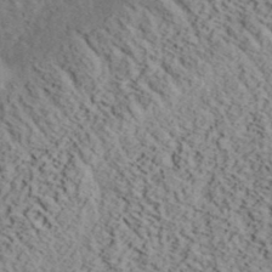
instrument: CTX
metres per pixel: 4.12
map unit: eHh
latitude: 37.6127
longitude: -80.3467
